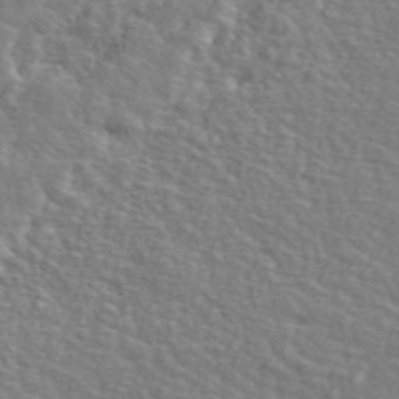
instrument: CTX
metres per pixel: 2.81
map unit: ANa
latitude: 48.4223
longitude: -76.1200
